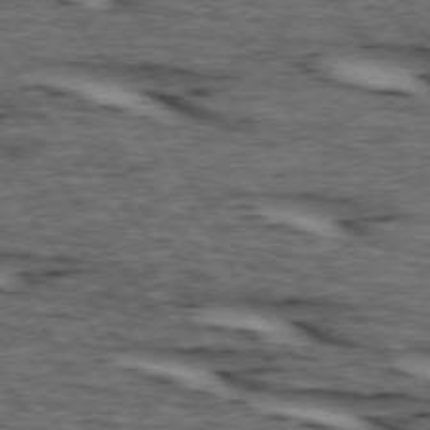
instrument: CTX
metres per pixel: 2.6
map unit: lApd
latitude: 74.2145
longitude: -73.1781
